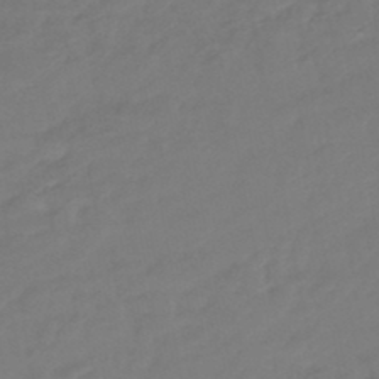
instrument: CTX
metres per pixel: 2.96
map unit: HNhu
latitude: -46.7463
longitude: 92.1606
